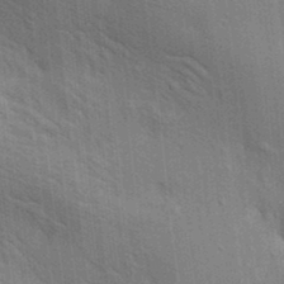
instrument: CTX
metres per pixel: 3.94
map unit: lAa
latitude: 20.0633
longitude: -139.3293
